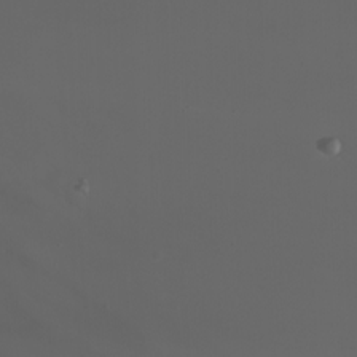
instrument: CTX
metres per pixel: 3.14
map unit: Nhu
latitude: -4.6329
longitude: -90.3845
